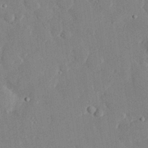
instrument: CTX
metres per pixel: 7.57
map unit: eHh
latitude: 29.0080
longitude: -80.8947
